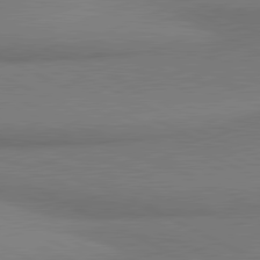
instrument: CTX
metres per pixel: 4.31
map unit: lApd
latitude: 81.3104
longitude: 162.5762
